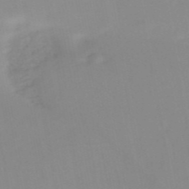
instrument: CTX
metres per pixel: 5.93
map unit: HNb
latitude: -51.5588
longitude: -50.3278
